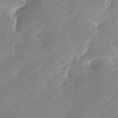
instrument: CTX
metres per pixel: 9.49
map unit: Nhu
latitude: -27.6155
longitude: -75.9528
